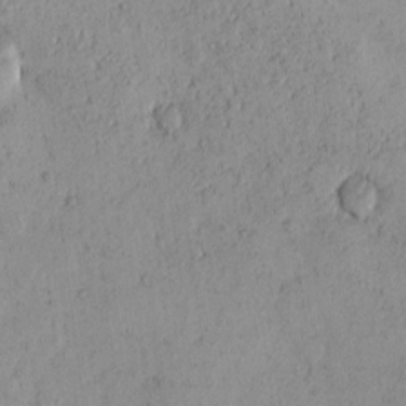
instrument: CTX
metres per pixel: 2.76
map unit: eHh
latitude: -0.0283
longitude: 18.5952
